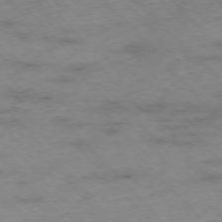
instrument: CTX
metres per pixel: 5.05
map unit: Hpe
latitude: -76.6707
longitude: -17.2159
